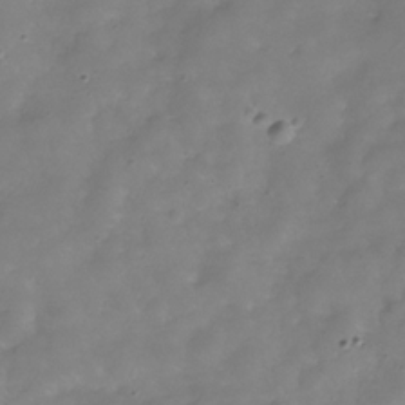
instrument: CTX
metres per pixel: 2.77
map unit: Hve
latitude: -31.0108
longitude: 94.6707
